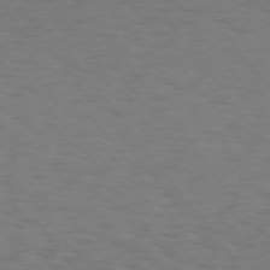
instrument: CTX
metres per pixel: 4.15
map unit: Hpe
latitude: 74.4034
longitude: -131.5183
